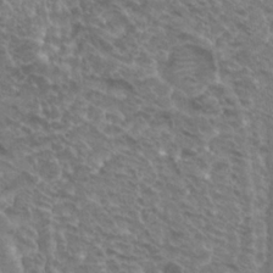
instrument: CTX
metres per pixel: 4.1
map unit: Hto
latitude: 23.4993
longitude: -40.3278
